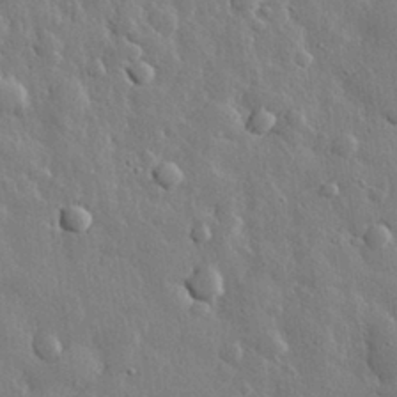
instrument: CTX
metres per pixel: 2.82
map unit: eHh
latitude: 29.5938
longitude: -79.8584
